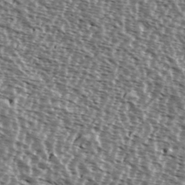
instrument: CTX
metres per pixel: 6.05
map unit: Ave
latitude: 37.9150
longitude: -112.2333
